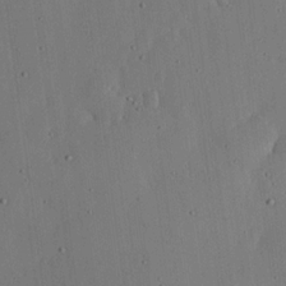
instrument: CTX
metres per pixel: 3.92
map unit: lHvf
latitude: 19.0836
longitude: -115.1214
